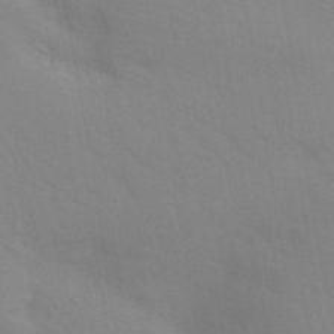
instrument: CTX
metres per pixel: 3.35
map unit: Aa
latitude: 32.5357
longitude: -145.2537
